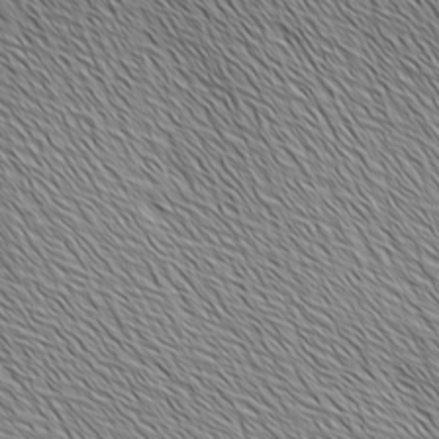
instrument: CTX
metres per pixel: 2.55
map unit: Ave
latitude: 2.0633
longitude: -114.5356
